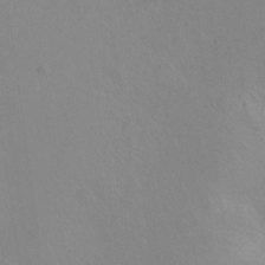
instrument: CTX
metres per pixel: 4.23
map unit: Ht
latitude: -9.2754
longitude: -36.8002
